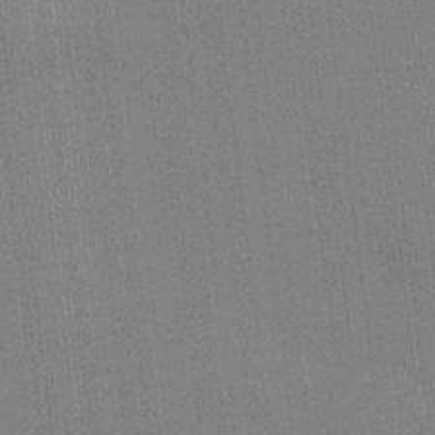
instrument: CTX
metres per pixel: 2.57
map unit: HNhu
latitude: 7.6694
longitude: -5.5371
